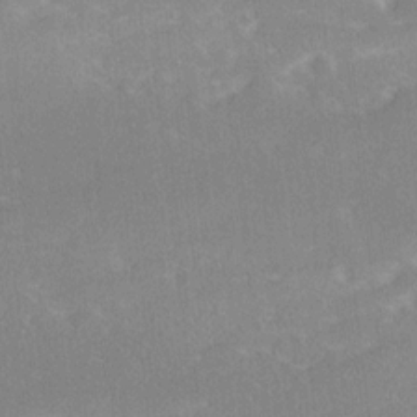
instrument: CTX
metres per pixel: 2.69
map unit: Ave
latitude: 18.1766
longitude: -137.3671
